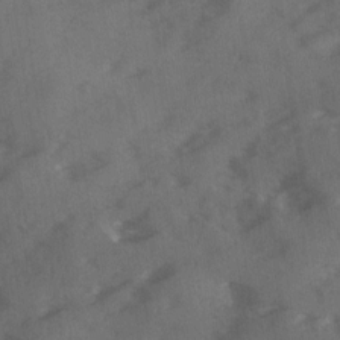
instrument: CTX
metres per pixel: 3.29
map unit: Ave
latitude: 18.5923
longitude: -131.0270
